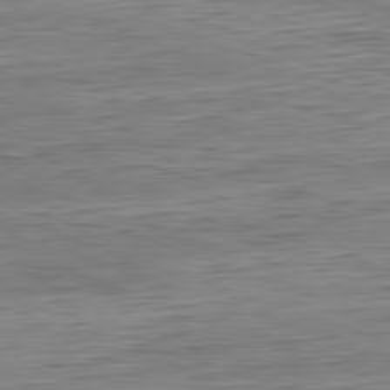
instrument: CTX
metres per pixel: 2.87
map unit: Ap
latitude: -82.0661
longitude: -78.4412
